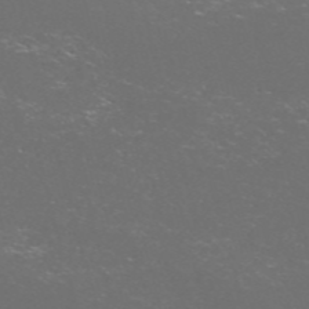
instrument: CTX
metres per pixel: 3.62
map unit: Nve
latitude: -57.8233
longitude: 52.7274
